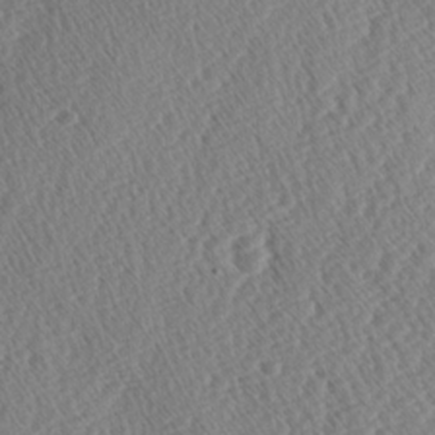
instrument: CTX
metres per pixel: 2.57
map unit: lAa
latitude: -2.9541
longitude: -129.0269
